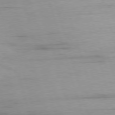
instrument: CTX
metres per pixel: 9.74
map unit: Ap
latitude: -76.7085
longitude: -73.7261
